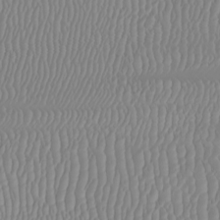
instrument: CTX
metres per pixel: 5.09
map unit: Htu
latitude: -7.1620
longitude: -70.0633
